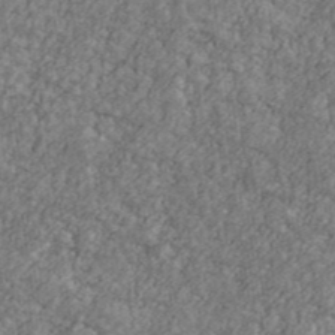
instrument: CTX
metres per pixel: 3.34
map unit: Ave
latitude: 41.5371
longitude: -111.1214
